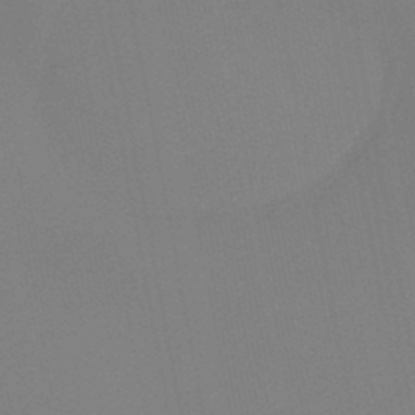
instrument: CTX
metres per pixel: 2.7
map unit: HNb
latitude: -46.2172
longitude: 55.6722
